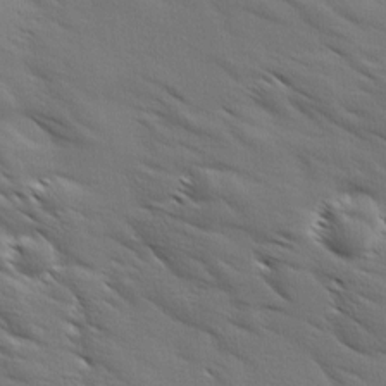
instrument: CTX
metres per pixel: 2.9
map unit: Ave
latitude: 12.1011
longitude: -106.1578
